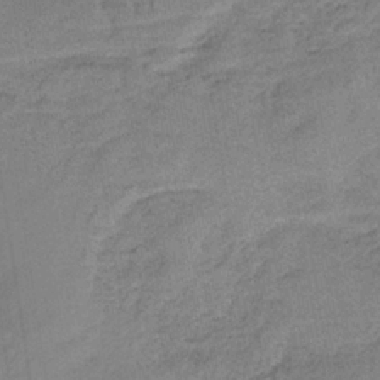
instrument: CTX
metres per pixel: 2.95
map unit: HNb
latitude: -34.2362
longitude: 57.1998
